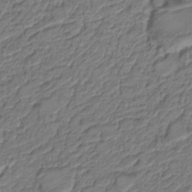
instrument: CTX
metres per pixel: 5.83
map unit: Nve
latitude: -18.9920
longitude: 106.6330
